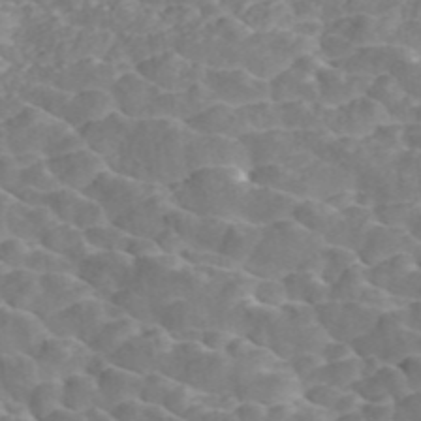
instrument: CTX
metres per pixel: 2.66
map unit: ANa
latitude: 45.2537
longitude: 21.1998
